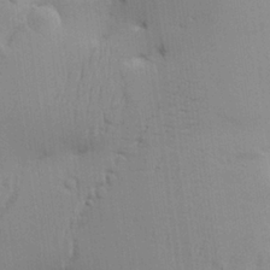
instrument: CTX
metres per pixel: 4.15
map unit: Aa
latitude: 26.4412
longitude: -129.9150
